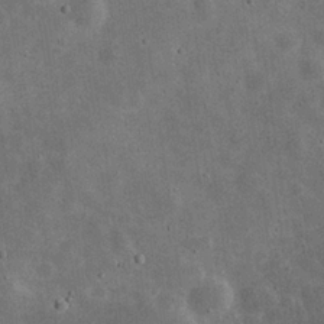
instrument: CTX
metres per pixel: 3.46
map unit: eHh
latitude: 24.4034
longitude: -68.1011
